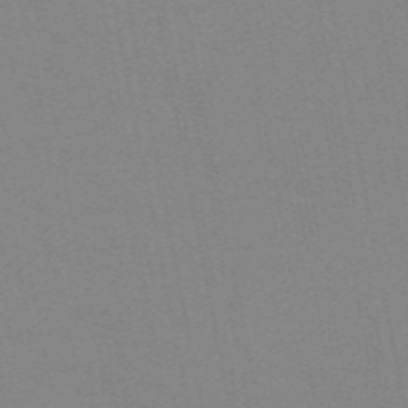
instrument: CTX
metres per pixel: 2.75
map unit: ANa
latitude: 49.4993
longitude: -74.1578
